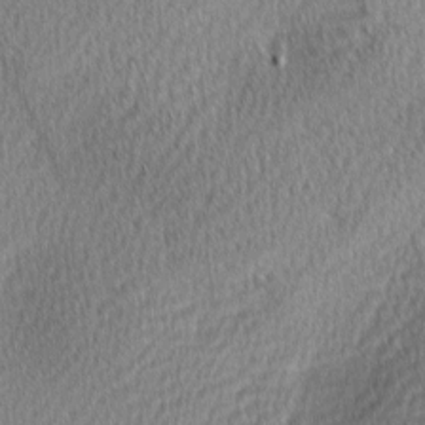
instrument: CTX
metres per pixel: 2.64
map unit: lAa
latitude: 0.5357
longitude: -116.2523
